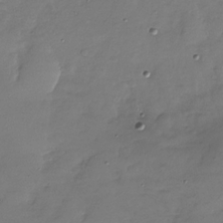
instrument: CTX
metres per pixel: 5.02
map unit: Nhu
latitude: -28.4629
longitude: -58.4223
